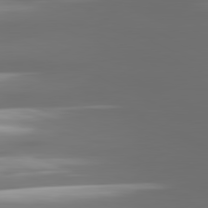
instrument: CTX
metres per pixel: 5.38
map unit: lApd
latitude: 81.0836
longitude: -138.8947
